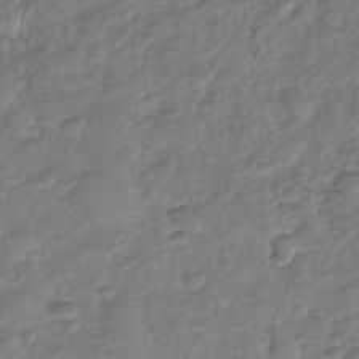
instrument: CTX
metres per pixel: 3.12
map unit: Nhu
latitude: -30.3684
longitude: -61.6694
